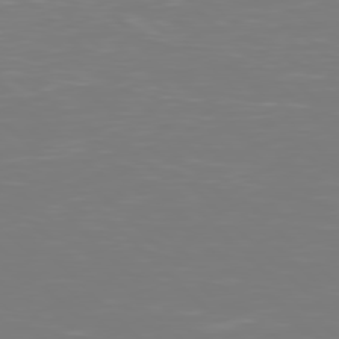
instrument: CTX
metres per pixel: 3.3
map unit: Hpe
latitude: 78.3845
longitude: -167.0458
